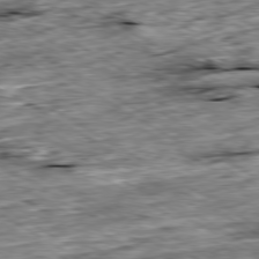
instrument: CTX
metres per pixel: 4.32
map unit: Ap
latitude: -80.0850
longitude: -88.7058
